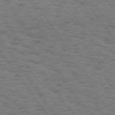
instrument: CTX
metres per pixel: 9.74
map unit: Hpe
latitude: 74.3089
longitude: -134.6490
